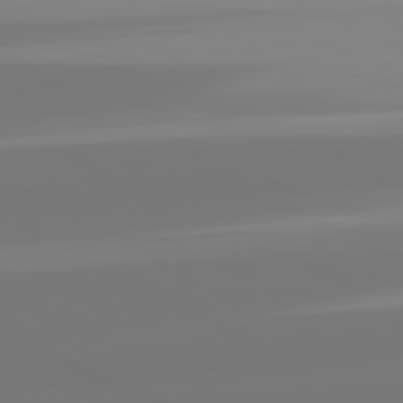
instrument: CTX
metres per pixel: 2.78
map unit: lApd
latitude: 81.6316
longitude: -148.1200
